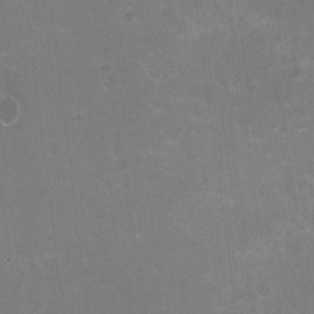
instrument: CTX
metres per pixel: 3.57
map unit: HNhu
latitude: -2.5951
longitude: -3.5371
